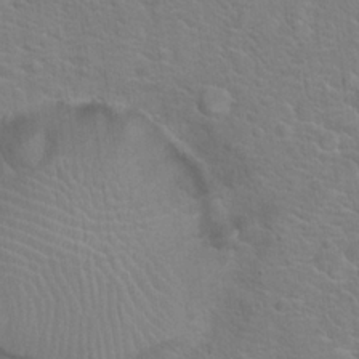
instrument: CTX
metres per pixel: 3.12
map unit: Hto
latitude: 19.4993
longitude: -44.1578
